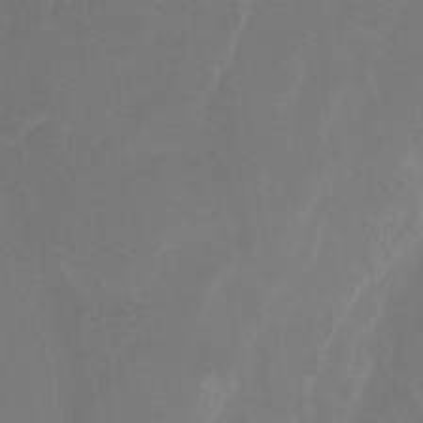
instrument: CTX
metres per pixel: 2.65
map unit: HNb
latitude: -31.1809
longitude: 64.1795
